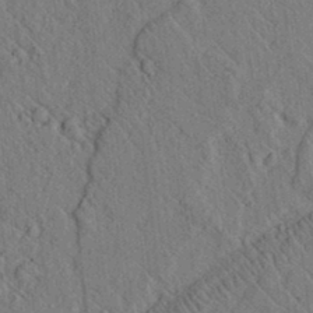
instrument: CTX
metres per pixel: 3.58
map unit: lAvf
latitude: 7.2159
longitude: 160.1984
